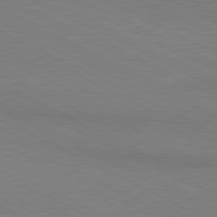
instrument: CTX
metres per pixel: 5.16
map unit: lApd
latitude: 80.8002
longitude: 148.4062
